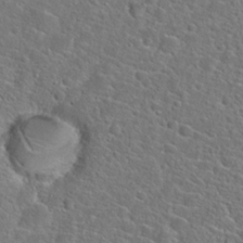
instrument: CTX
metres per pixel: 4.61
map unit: Hto
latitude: 23.4993
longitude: -45.3481
